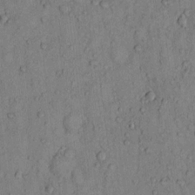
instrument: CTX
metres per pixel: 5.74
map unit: Hto
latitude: 13.0837
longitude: -58.4034
